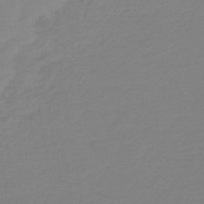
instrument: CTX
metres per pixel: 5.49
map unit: lHb
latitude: -42.7274
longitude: 64.1039
